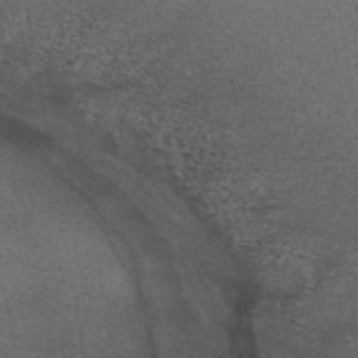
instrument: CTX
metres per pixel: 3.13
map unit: eAb
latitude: 43.7828
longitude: 104.0661
